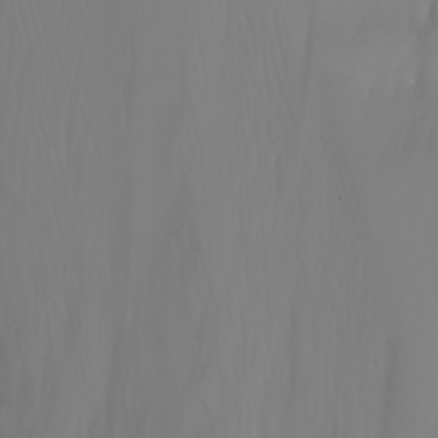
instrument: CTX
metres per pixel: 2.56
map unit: Nhu
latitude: -6.4818
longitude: -89.2726
